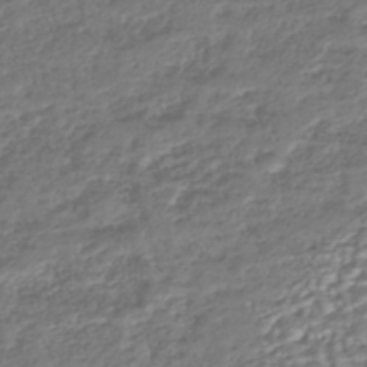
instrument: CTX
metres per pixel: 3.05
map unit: HNhu
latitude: -43.9367
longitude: 107.3888
